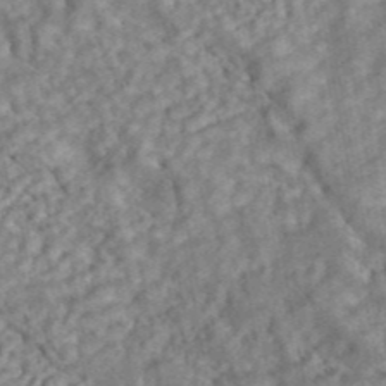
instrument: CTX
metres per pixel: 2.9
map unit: ANa
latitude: 44.9891
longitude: 23.9367
